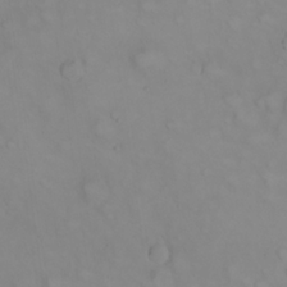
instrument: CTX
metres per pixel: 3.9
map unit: eHh
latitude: 22.4790
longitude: -61.6883
